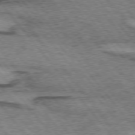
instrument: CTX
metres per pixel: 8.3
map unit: lApd
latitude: 74.4034
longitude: -77.1781
